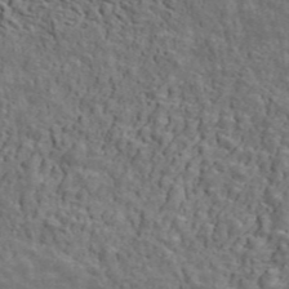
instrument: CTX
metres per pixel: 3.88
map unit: ANa
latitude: 46.7813
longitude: -84.3089
